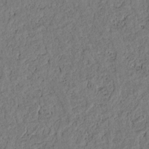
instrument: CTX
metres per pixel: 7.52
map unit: lAvf
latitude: 7.9339
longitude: 164.1795
